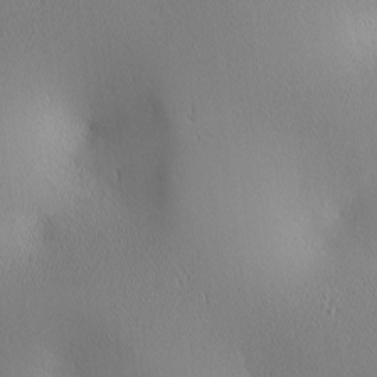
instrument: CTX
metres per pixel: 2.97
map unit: lAa
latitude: 2.0255
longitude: -117.4615
